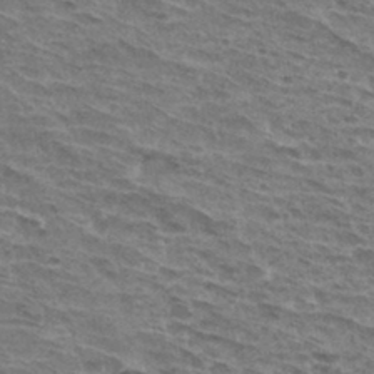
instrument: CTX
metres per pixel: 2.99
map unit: Hto
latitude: 32.8191
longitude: -44.9891
